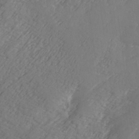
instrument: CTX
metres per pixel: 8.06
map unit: Ave
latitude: 1.7638
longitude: -111.4993
